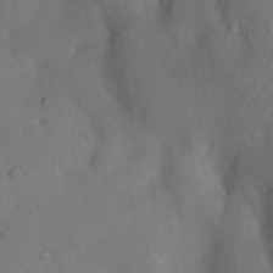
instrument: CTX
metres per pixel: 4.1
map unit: Nhu
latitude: 8.5924
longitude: -22.8947
